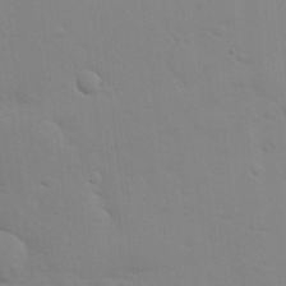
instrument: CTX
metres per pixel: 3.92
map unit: lHvf
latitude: 14.0444
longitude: 179.1998
